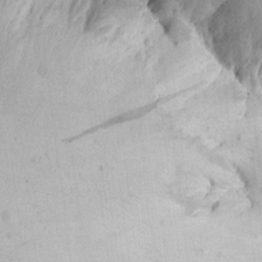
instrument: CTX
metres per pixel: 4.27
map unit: Aa
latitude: 13.5182
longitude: -140.4412
